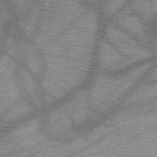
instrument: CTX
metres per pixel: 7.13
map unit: HNb
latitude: -46.8975
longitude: -41.1970
